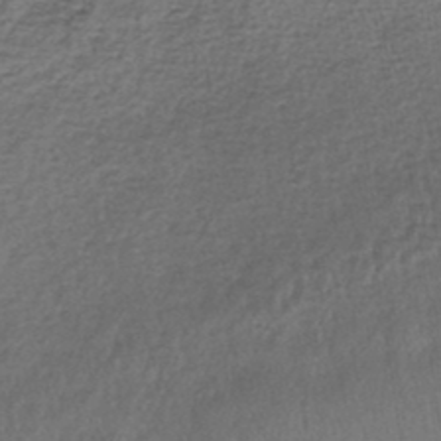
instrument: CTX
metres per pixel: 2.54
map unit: lHb
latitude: -45.3321
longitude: 58.4251
